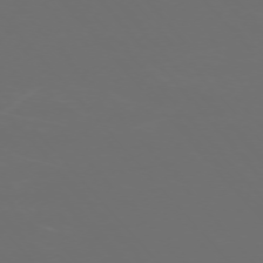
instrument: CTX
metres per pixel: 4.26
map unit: Ap
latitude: -75.6533
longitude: -76.4412
